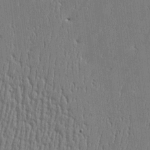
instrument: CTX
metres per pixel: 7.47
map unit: Htu
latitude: -5.5588
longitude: 175.7855
